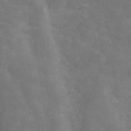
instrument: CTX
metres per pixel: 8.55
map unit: Hve
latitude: -30.9730
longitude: 95.2942
